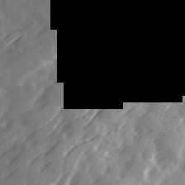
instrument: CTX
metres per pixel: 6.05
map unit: Ave
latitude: 19.4237
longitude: -131.5372
